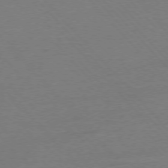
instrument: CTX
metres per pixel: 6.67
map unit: Ap
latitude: -76.6896
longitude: -93.4048
